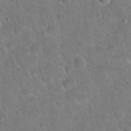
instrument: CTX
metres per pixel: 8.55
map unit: Hto
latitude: 19.5749
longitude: -49.9528
